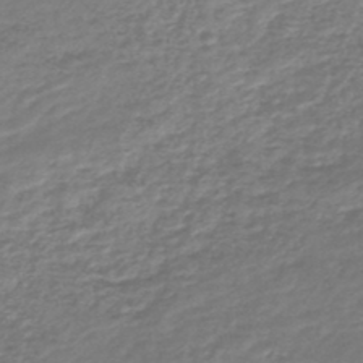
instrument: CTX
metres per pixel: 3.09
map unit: lHb
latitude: -46.2928
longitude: 73.5777
